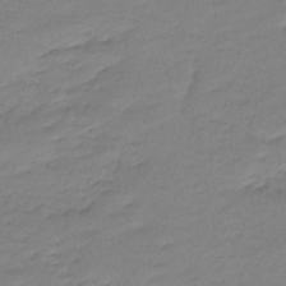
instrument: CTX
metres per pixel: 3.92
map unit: lHb
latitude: -42.7085
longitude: 58.4440
